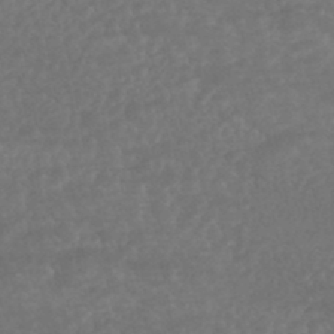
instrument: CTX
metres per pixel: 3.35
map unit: HNhu
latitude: -45.9556
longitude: 97.8045
